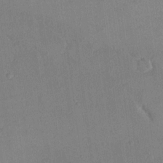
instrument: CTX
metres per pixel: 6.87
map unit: eHh
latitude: 16.7057
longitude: -67.3670
